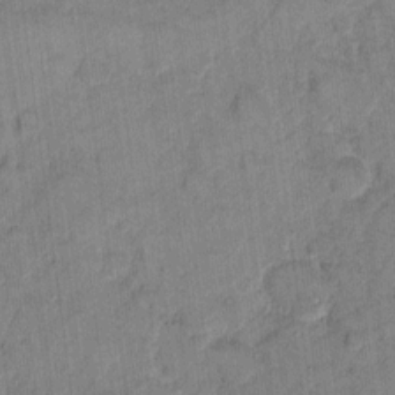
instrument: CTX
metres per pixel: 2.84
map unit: eHh
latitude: 11.6694
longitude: -65.6883
